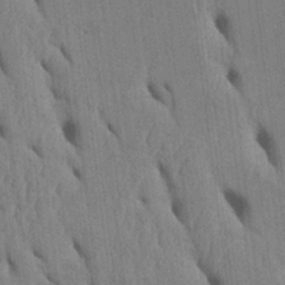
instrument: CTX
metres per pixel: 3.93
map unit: Htu
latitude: 2.0255
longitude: 148.6708
